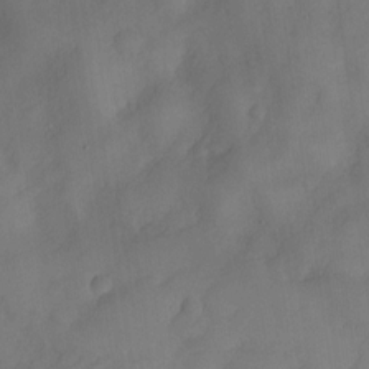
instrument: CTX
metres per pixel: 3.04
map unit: Nve
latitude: -26.0472
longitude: -148.4412
